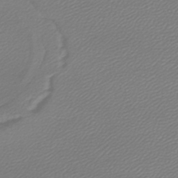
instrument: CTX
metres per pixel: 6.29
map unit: lHb
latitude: -44.6330
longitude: 61.8233
